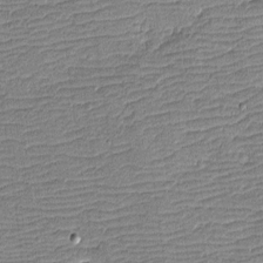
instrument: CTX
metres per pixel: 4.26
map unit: eHh
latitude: -4.1416
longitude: -81.8961
